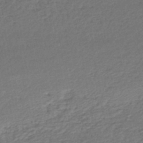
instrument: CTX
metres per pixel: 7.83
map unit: lHb
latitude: -44.6519
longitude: 59.2942
